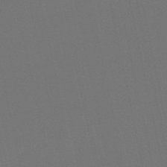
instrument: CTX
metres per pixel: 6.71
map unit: lHb
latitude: -51.1809
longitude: 80.5007
